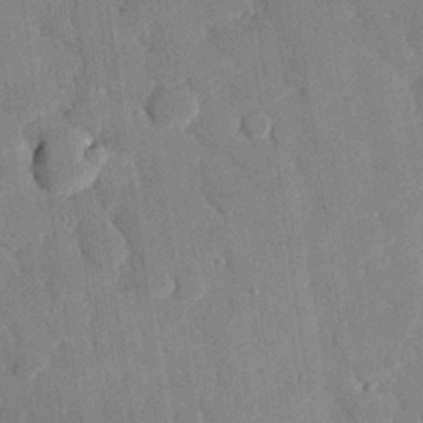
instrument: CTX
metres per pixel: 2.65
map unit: eHh
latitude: 28.0255
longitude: -79.9528
